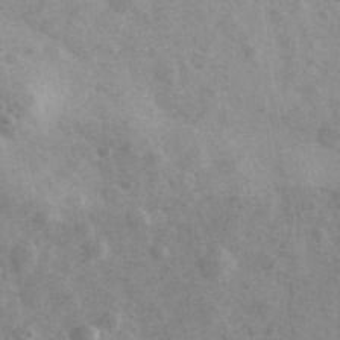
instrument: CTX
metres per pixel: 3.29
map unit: Ave
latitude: 39.0458
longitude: -107.0458
